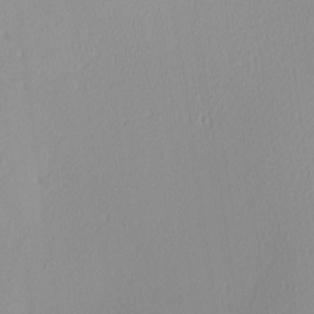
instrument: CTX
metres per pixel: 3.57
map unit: Ave
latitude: 3.0080
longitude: -114.7057
